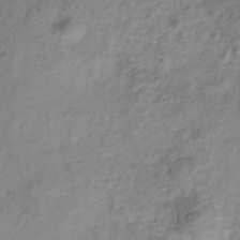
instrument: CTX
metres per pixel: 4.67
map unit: Hve
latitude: -33.7478
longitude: 89.3132
